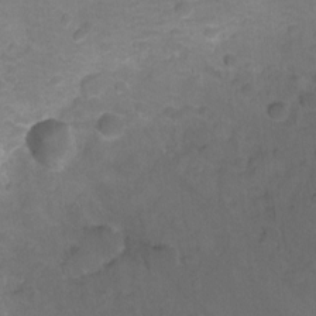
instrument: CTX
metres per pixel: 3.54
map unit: Nhu
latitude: -15.2376
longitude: -25.6882
